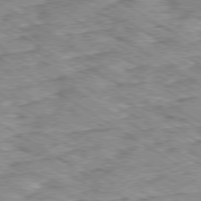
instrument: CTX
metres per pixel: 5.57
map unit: Ap
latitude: -80.0661
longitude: -49.4048
